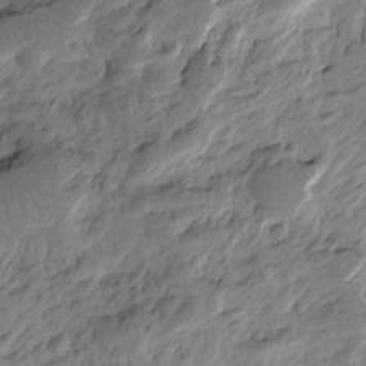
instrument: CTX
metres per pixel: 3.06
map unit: Htu
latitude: -3.1620
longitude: -178.6869
